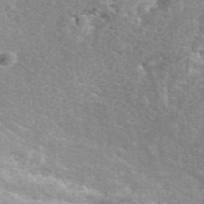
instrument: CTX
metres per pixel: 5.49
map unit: ANa
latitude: 42.4601
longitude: 26.3684
